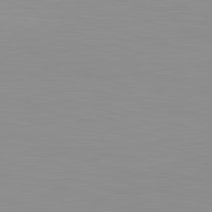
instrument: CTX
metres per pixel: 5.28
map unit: lApd
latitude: 83.1781
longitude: -133.5749
